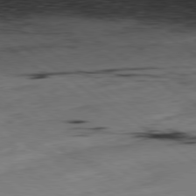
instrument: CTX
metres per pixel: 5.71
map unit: Hpe
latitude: -80.5196
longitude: 23.8989
